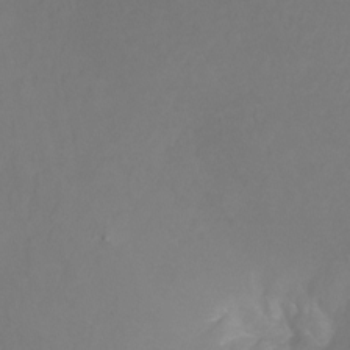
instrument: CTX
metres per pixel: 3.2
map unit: Nhu
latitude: -11.7667
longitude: -47.1404
